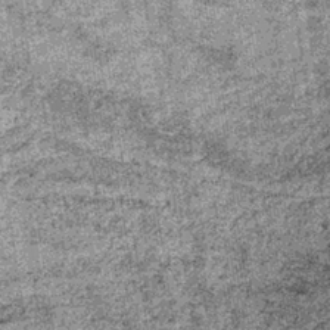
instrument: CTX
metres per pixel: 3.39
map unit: lHb
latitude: -37.6155
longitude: 64.7652
